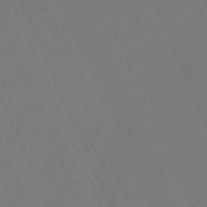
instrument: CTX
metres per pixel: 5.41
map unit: Nhu
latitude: -68.2928
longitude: 39.1242
